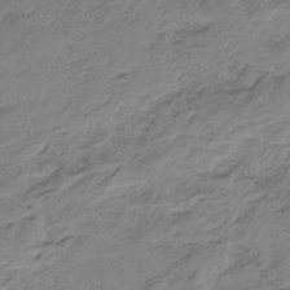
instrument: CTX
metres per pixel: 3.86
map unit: HNb
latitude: -33.9367
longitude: 58.5195
